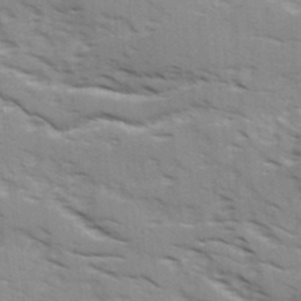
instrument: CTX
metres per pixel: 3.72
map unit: Ave
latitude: 16.1389
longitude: -129.4993
